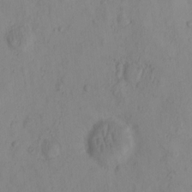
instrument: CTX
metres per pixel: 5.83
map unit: eHh
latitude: -0.3496
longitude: 16.1984
